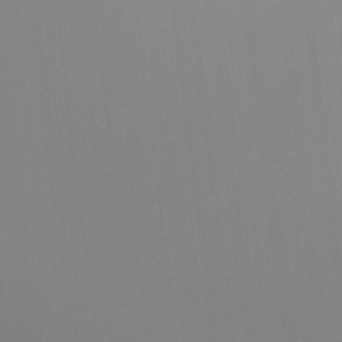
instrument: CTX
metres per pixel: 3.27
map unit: Ht
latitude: -16.4062
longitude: -48.3845
